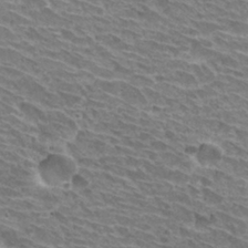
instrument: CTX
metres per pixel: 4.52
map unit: Hto
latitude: 30.5168
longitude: -42.3089
